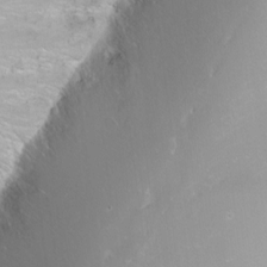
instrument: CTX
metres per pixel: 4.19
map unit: Nhu
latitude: -11.2754
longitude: -65.7072
